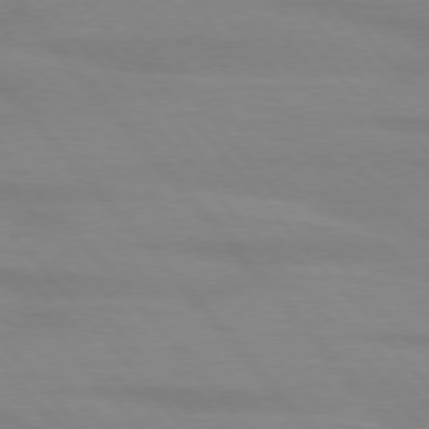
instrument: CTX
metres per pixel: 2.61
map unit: lApd
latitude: 76.2144
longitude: -84.0255
